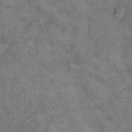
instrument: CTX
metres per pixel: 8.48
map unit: Hto
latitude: 15.3860
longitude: -61.4993
